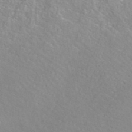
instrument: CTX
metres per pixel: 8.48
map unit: ANa
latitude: 43.2915
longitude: 29.0675
